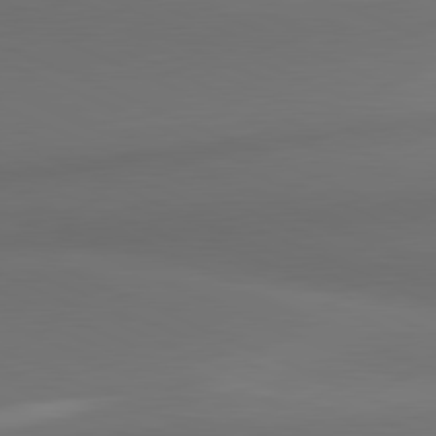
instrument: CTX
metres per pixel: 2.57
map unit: lApd
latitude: 81.6883
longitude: 171.8989
